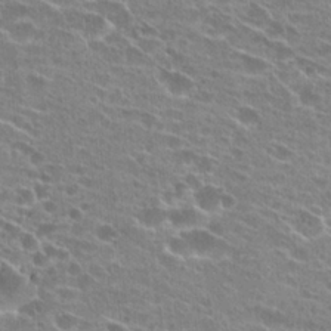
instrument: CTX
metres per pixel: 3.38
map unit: Hto
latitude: 24.2522
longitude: -43.0647
